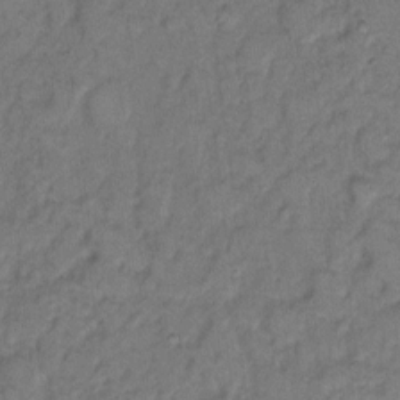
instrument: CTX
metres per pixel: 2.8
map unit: eHh
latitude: 8.7246
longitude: -62.2712
